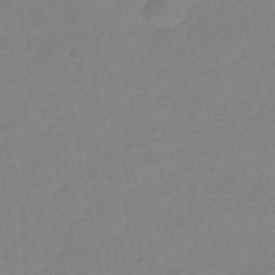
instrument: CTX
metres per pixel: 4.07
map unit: HNhu
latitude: -44.0094
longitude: 89.8800
